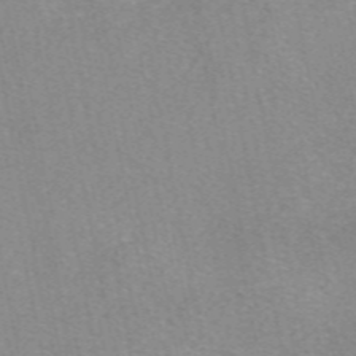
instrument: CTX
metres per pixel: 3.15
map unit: eAb
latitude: 49.3293
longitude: 106.3307
